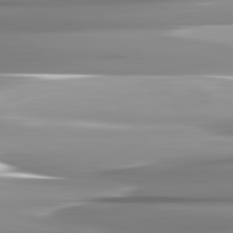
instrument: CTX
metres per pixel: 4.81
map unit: lApd
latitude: 82.2900
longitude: -142.1389
